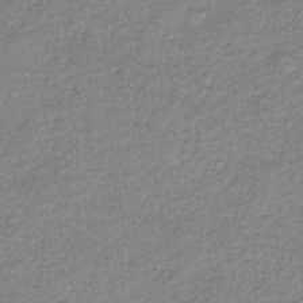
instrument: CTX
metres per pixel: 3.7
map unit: eHb
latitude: -38.1039
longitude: 78.2928
